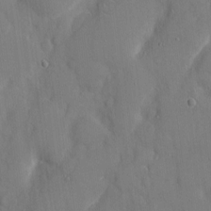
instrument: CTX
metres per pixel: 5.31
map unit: eHh
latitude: 6.4034
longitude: -68.1767
